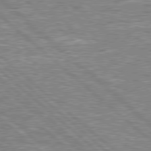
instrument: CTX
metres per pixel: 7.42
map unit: Hpe
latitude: 78.5168
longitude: -157.1970
